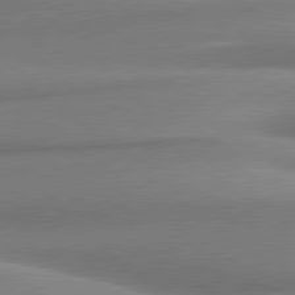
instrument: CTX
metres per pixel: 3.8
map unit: lApd
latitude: 80.2711
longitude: 176.1039
